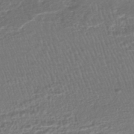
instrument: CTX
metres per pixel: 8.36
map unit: HNhu
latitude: -45.5210
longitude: 99.8800
